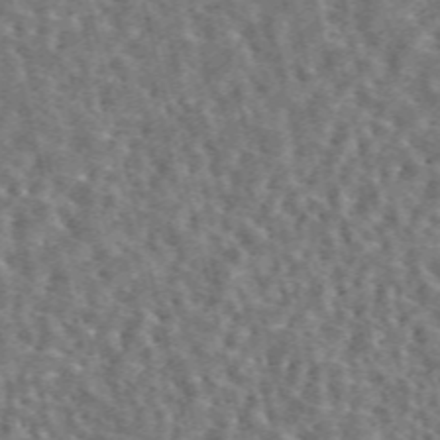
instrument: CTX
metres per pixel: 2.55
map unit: eAb
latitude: 44.8002
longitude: 111.4832
